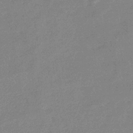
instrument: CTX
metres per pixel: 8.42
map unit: eHb
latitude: -36.3684
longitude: 76.9731
